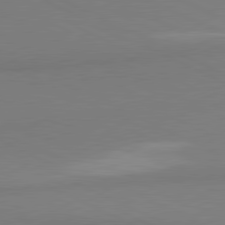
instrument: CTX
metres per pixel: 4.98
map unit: lApd
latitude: 81.0836
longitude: 178.5196
